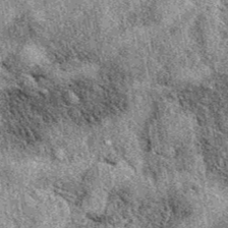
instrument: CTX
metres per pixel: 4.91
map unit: eAb
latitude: 39.4804
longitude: 110.5574
